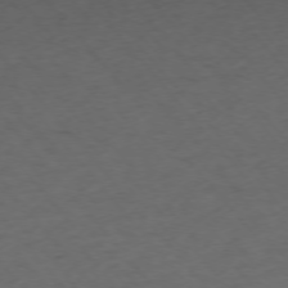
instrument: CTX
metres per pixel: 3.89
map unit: Ap
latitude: -75.6911
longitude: -66.4601
